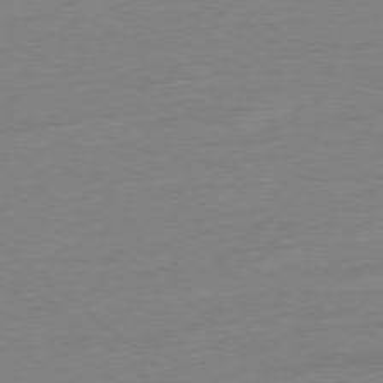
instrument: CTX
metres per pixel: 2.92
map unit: Ap
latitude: -78.3873
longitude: -99.2348
